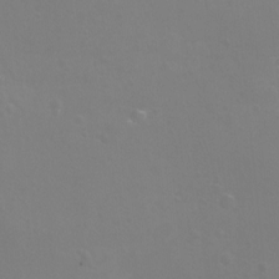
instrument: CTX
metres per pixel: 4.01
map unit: eHh
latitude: -12.0472
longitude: -60.1200
